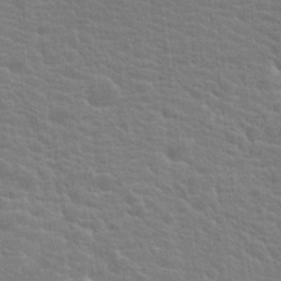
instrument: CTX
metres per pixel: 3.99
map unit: Hto
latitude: 20.2901
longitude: -39.8205
